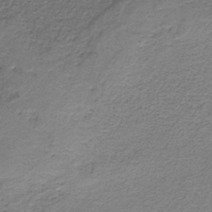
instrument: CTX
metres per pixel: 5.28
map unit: HNb
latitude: -36.6140
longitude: 53.8611
